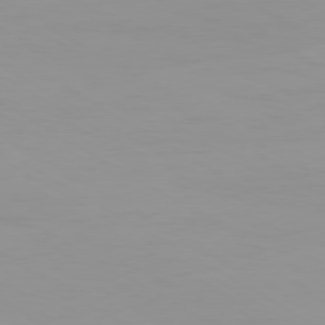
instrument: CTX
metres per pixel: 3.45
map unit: Ap
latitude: -79.6533
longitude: -77.4237
